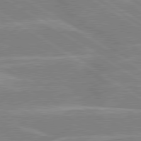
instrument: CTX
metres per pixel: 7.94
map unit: lApd
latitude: 80.1578
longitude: -122.3467
